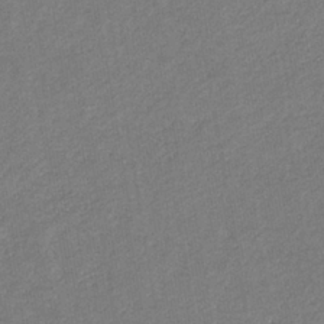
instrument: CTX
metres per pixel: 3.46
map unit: eHb
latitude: -34.1606
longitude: 74.2929
